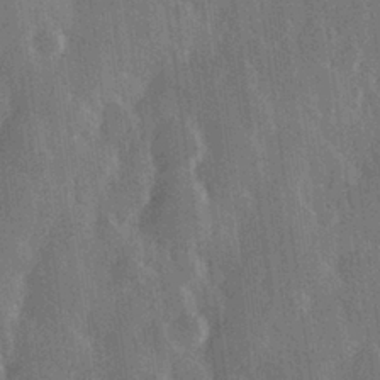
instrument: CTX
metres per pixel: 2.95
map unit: Hve
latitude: 28.6868
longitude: 147.5399
